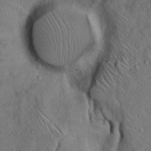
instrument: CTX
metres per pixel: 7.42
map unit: Hto
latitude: 13.2915
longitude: -58.3656
